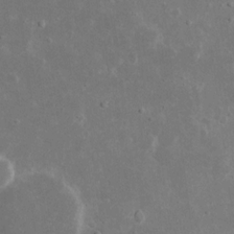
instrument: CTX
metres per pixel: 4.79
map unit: eHh
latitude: 16.2900
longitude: -72.0255
